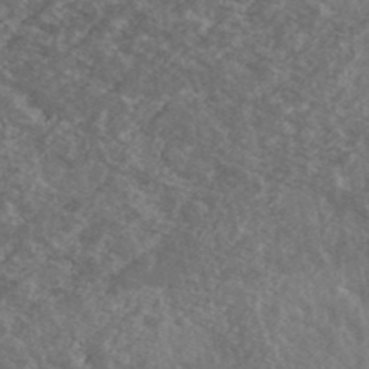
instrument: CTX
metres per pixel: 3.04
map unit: Ave
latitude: 40.3845
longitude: -110.4034
